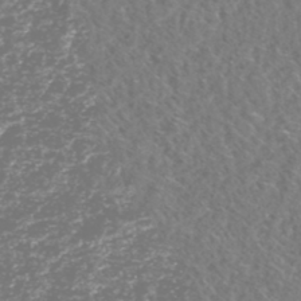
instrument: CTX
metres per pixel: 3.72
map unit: HNhu
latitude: -48.6519
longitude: 29.5966
